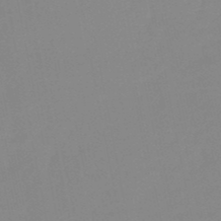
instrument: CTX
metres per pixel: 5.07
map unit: lHb
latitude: -49.3132
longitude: 80.6330
